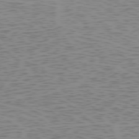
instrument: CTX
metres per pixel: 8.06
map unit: Hpe
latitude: -74.0850
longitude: 7.6533
